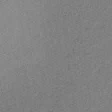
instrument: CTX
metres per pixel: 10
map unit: lHb
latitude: -34.5007
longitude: 62.5951
